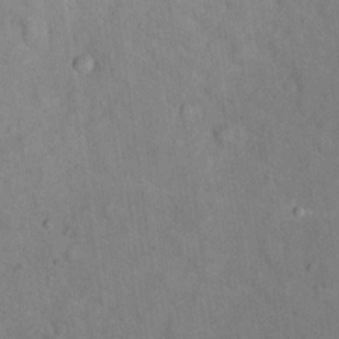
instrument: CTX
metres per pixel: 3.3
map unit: eHh
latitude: 19.6505
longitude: -62.1389
